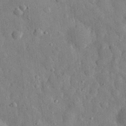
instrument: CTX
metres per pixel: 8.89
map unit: eHh
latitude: 29.4615
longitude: -77.1970
